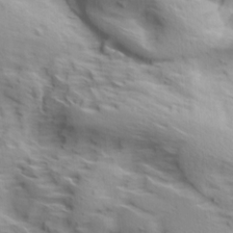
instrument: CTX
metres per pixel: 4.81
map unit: lAa
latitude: 18.9513
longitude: -138.1200
